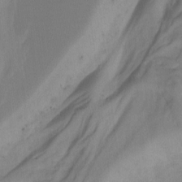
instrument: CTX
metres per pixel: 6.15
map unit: Hto
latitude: -7.3887
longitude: -50.7246
